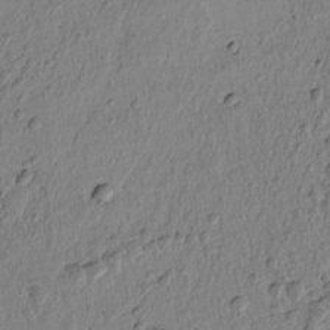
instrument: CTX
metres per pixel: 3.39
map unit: lAvf
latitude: 7.1592
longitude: 165.4455
